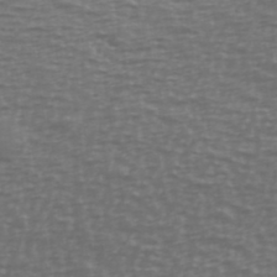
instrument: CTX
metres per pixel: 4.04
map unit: Ave
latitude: 39.2348
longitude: -113.3104
